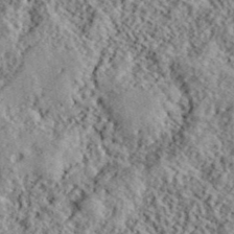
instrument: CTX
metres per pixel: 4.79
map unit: lHvf
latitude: 40.5167
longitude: -88.1956
